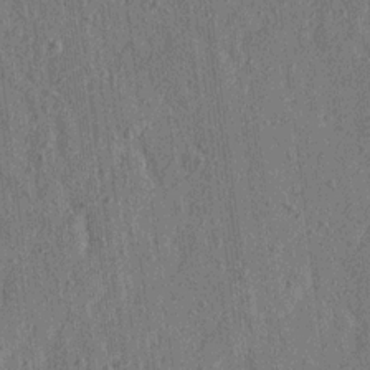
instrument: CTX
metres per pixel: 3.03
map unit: Ave
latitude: 16.0633
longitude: -105.4238
